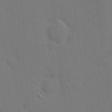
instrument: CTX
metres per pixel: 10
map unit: eHh
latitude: 6.6868
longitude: -67.2914
